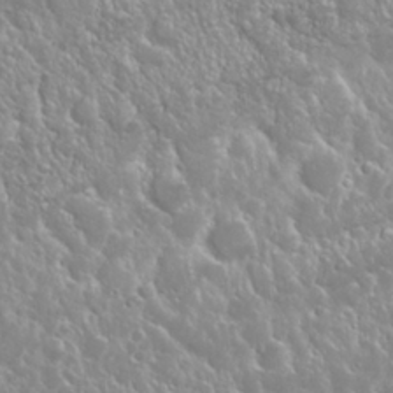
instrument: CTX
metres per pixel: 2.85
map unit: Nhu
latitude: 24.9135
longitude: -59.8394
